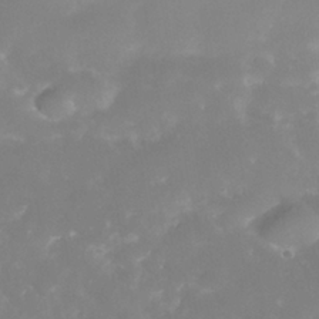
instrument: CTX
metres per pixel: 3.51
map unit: Nhe
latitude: -38.5007
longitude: -118.5357
